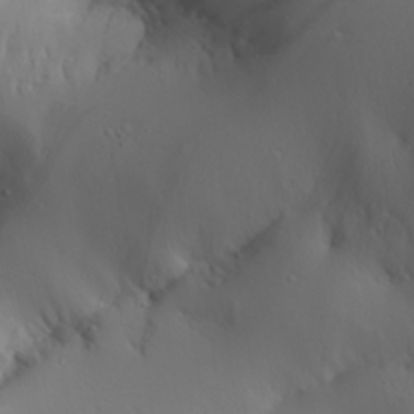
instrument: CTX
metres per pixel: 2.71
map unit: Aa
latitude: 29.6316
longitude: -132.3656
